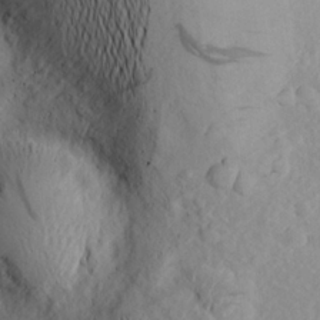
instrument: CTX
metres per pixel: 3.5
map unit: Aa
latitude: 22.8758
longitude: -145.5371
